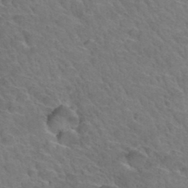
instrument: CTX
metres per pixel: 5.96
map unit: Hto
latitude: 34.8380
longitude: -47.0837
